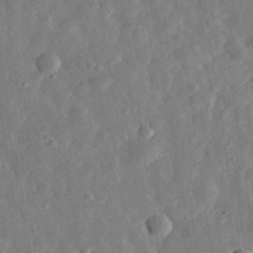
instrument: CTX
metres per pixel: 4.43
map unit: eHh
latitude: 32.4412
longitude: -77.2537
